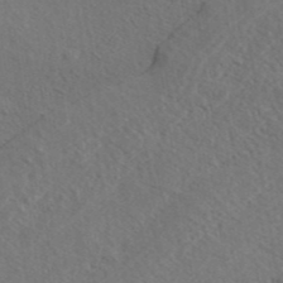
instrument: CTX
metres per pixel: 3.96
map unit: ANa
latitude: 39.4993
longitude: 29.8233
